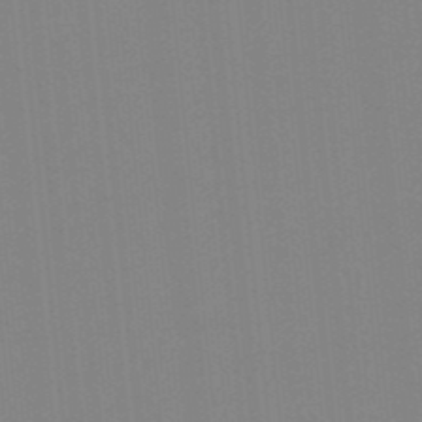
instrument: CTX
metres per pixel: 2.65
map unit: lHb
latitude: -49.1809
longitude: 81.2187
